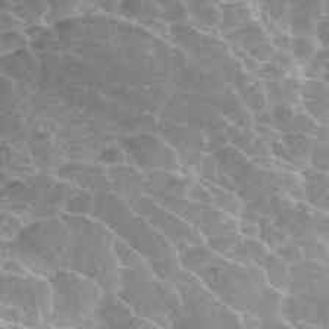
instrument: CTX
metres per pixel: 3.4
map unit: ANa
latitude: 44.6869
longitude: 39.6722
